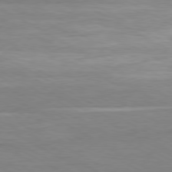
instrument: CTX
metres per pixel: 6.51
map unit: Hpe
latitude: -80.8219
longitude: 17.2943
